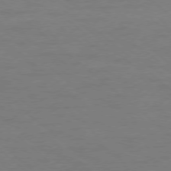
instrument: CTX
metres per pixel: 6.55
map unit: Ap
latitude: -78.5007
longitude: -55.3293
